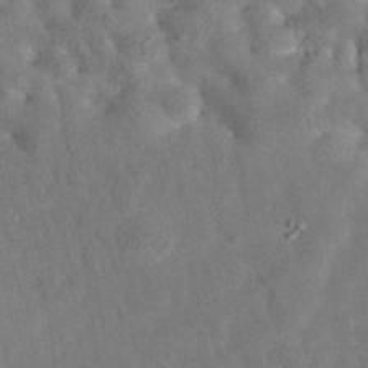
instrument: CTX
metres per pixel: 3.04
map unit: eAb
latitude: 34.6490
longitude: 108.9731
